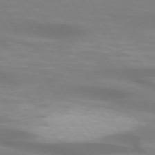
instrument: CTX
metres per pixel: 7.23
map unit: lApd
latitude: 73.5560
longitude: -53.0648
